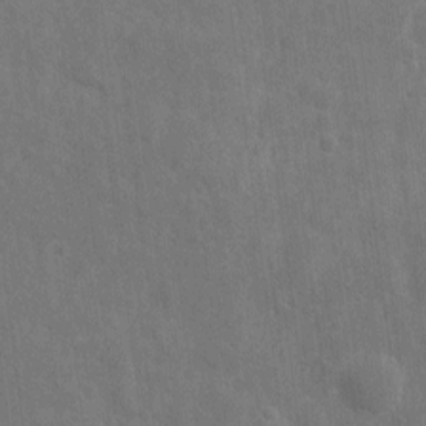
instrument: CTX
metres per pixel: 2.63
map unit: eHh
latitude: 7.1214
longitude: -72.5546
